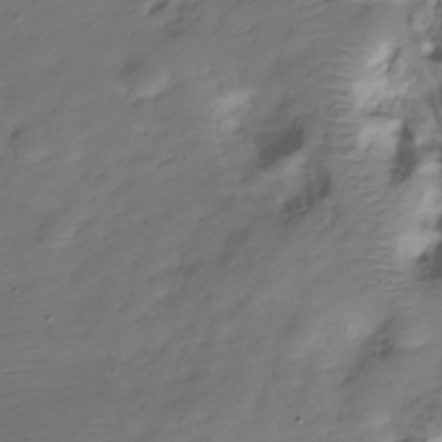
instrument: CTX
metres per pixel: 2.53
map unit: Hve
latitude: -30.5007
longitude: 89.9178
